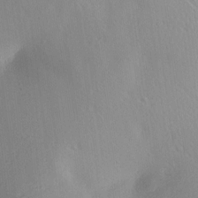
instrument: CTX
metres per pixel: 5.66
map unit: Aa
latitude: 12.4223
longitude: -143.2537
